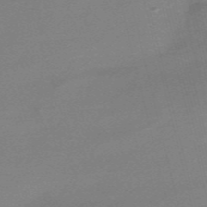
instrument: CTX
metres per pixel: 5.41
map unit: Nve
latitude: -57.1998
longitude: 62.8408
